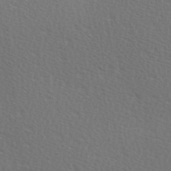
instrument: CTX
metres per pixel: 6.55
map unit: Hve
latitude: 1.9528
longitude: -123.5182
